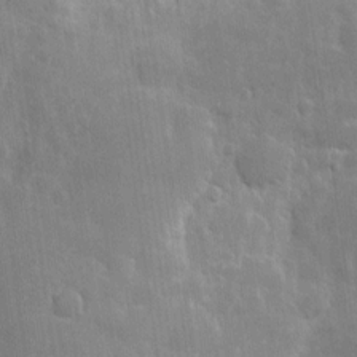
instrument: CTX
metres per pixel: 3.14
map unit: eHh
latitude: 7.5560
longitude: -72.5546
